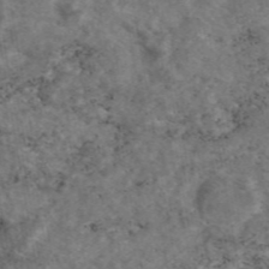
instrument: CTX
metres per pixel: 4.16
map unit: eAb
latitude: 46.3657
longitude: 117.8233
